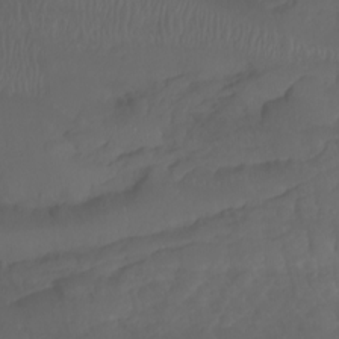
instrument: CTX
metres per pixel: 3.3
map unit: Aa
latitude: -10.7274
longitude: -68.7624
